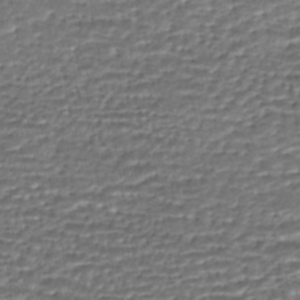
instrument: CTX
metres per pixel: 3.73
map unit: HNhu
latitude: -46.3306
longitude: 105.5021
